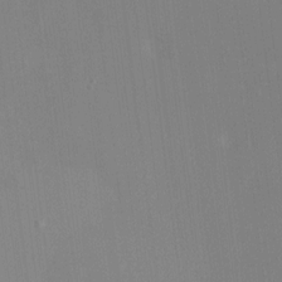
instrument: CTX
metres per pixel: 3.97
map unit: HNhu
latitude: -1.1998
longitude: -7.2159
